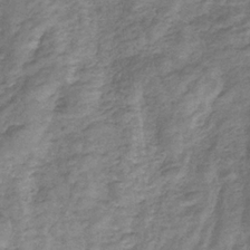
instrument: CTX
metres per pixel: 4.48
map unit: eHb
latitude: -32.3684
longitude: 67.2943
